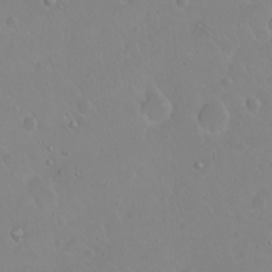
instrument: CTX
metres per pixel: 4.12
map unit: eHh
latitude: 1.8016
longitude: -55.3482
